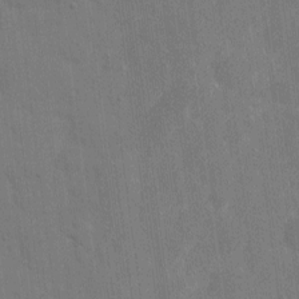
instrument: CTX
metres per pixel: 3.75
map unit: eHh
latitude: 6.3089
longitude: -67.2348
